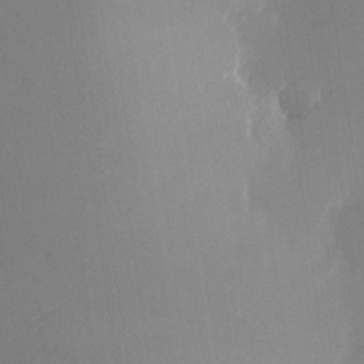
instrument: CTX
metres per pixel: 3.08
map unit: Nhu
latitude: -24.0283
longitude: -70.7246
